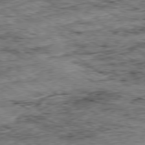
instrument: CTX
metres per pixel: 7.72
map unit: Ap
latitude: -80.2929
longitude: -50.1388
